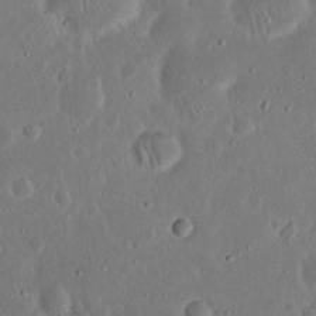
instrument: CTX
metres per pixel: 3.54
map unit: Nhu
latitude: 23.3671
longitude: -71.0080
